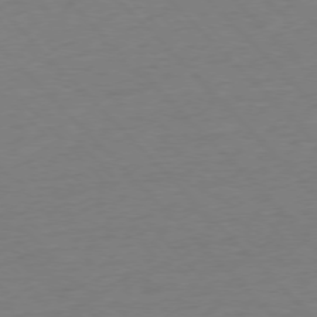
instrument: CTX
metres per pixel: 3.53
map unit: Ap
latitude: -76.9920
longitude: -92.7246
